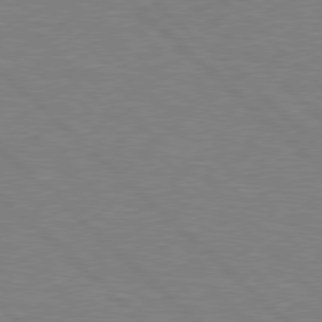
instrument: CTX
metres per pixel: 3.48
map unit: Hpe
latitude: 77.8205
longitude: -152.0633
